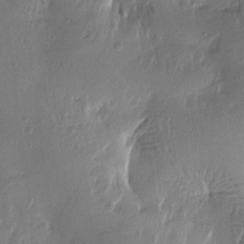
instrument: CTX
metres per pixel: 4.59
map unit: Htu
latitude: -2.2172
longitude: -177.5749
